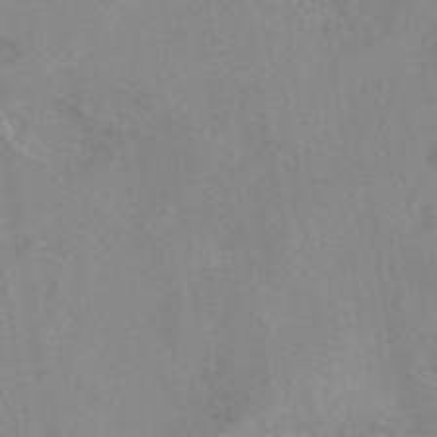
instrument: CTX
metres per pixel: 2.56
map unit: eAb
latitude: 45.5182
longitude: 110.3873
